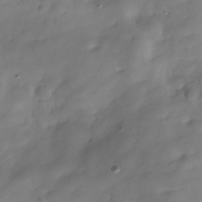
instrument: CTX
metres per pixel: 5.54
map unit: Hve
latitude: -29.7478
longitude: 92.1039
